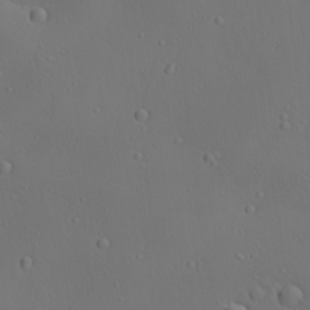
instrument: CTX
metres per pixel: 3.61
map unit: lAa
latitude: 22.8569
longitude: -137.9528
